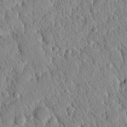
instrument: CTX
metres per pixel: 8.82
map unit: Nhu
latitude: 21.6505
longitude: -77.6882
